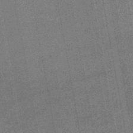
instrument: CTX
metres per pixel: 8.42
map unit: lHb
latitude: -44.5574
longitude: 70.5574
